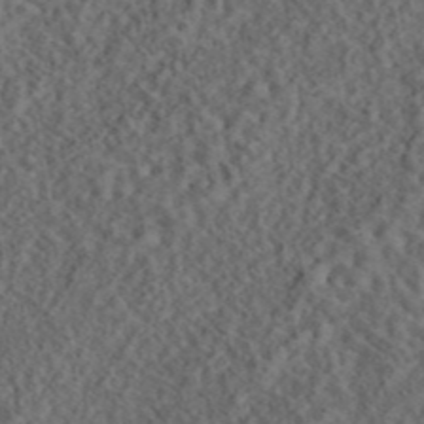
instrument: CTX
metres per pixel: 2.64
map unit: eAb
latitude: 43.9339
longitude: 116.4062
